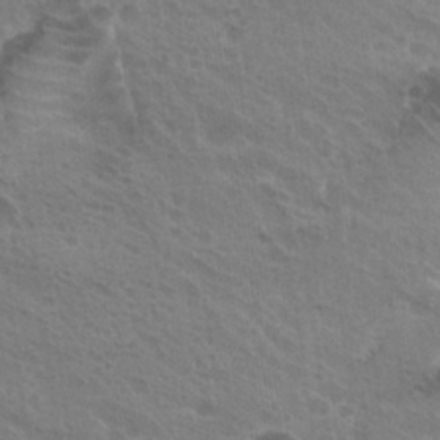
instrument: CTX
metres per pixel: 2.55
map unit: Hto
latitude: 25.1214
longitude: -38.7435
